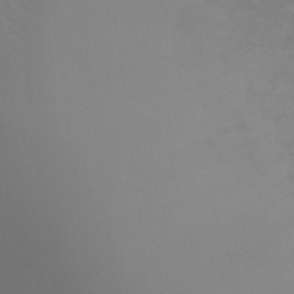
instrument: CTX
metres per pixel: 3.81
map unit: Ht
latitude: -7.3887
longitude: -29.6127
